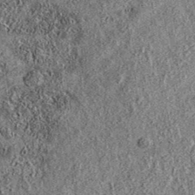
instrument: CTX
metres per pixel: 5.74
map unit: eAb
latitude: 37.3104
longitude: 108.8408
